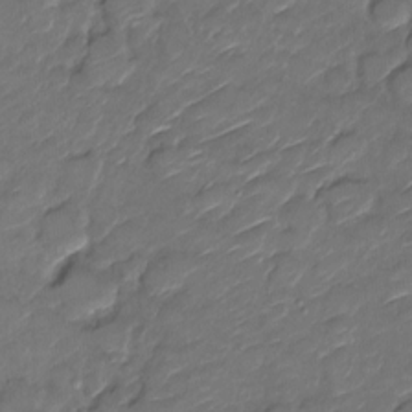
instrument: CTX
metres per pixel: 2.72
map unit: Nve
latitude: -17.5211
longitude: 107.1809
